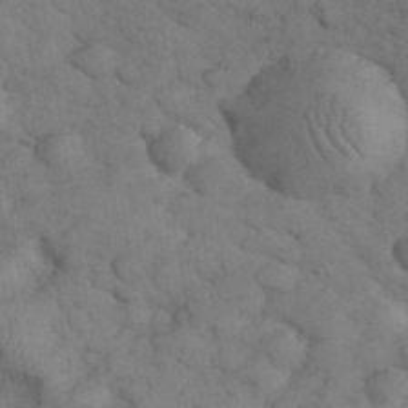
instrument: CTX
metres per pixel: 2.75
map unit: eHh
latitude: 33.3293
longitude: -67.3292
